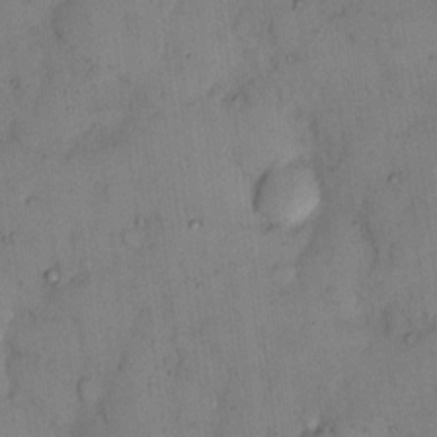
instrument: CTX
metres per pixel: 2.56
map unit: eHh
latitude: 13.0648
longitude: -62.6680
